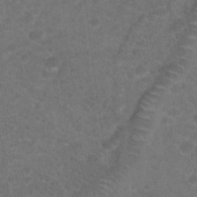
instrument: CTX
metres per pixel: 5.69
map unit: Hto
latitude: 19.1403
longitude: -38.8380
